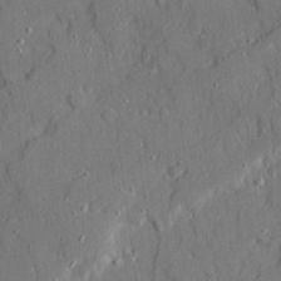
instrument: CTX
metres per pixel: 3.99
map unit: Ave
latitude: 20.8191
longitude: -128.8002
